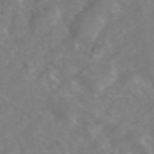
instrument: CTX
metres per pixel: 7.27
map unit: ANa
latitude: 44.9891
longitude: 22.3495
